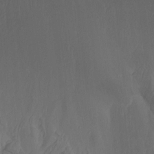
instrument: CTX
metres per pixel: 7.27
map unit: Htu
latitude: -6.3495
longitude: -69.4426
